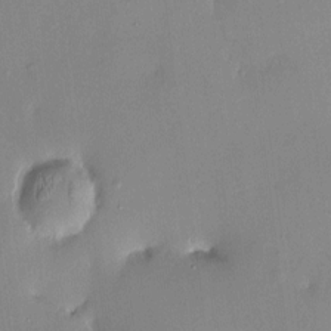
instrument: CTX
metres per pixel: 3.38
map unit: HNhu
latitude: 5.0647
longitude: 10.8786
